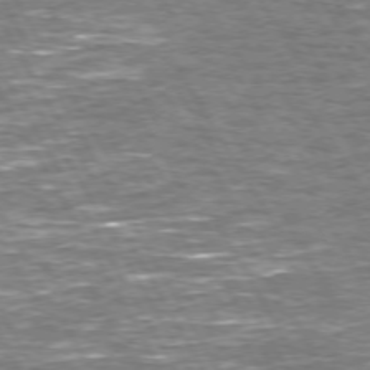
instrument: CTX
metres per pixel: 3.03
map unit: Hpe
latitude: 72.4412
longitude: -123.7450
